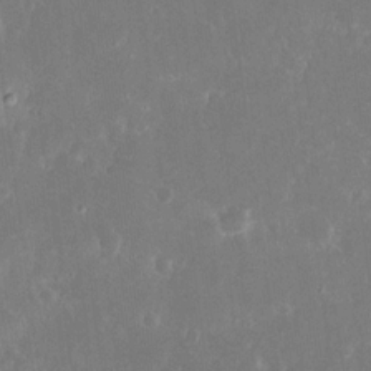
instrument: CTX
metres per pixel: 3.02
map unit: eHh
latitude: 16.2712
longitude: -72.8002
